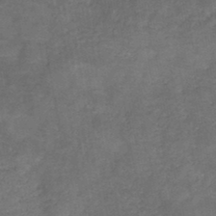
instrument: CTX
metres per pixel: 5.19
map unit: HNb
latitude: -44.2173
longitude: -38.4412
